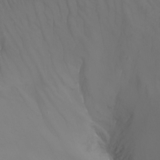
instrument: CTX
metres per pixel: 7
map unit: Nhu
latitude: -8.4629
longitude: -80.3089
